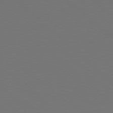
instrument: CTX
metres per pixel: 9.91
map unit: Hpe
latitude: 78.1956
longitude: -175.7828
